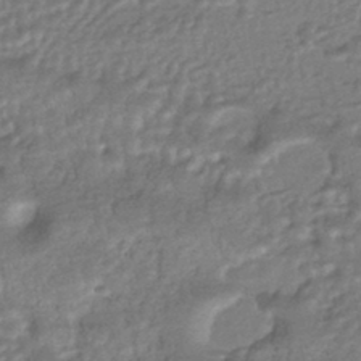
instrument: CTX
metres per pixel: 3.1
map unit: HNhu
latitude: -43.5021
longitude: 94.9919
